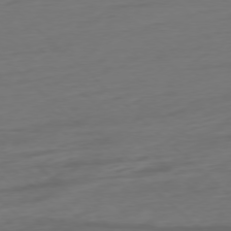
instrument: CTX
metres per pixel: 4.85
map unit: Ap
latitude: -77.5210
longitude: -77.7449
